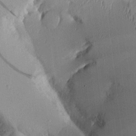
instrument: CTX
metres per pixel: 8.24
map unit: Aa
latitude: 10.2901
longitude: -127.5560
